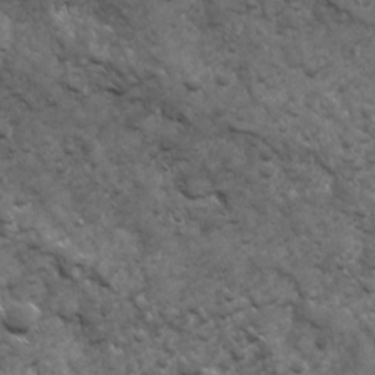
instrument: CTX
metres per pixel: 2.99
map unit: Ave
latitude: 17.2159
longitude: -132.3467
